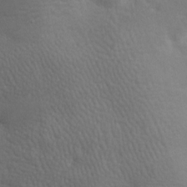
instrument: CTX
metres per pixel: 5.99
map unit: lAa
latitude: -8.1606
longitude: -125.3103
